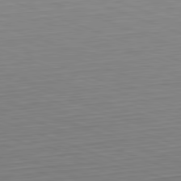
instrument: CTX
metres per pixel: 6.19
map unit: Hpe
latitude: -82.5385
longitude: 12.7652
